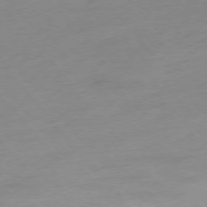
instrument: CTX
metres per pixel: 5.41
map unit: Hpe
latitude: -76.2362
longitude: -15.2726
